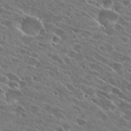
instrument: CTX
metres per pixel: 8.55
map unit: Hto
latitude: 27.6694
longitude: -44.9891
